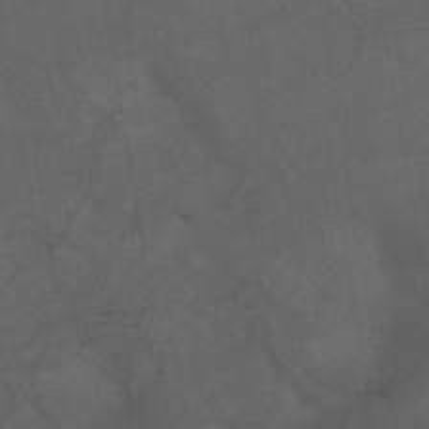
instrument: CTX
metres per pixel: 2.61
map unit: ANa
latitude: 40.1577
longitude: 29.1242
